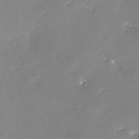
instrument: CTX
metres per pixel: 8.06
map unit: Nhu
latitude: -29.4266
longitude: -77.8583
